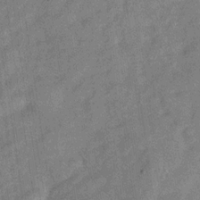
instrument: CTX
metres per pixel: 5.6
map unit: Hve
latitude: -31.2943
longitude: 92.1228
